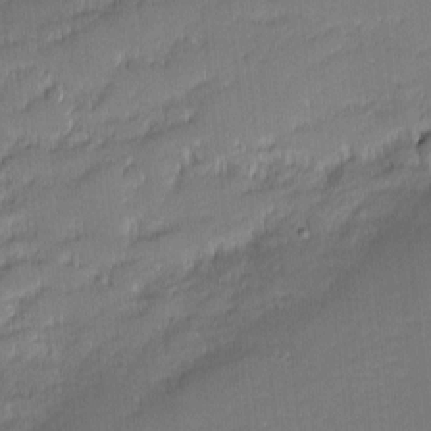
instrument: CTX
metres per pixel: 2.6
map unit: eHh
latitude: -2.1605
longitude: -82.5923
